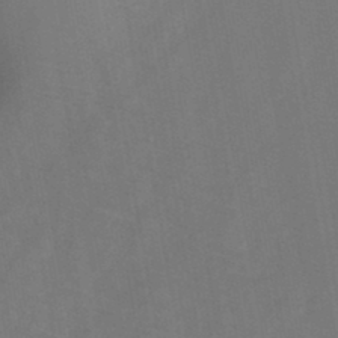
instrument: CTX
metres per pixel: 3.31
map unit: HNb
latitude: -45.1242
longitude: -39.7450
